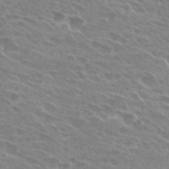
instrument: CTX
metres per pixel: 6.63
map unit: Hto
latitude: 28.2144
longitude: -42.5735
